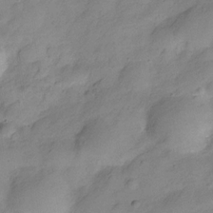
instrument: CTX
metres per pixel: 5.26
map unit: Hve
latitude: -28.8597
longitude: 93.1053
